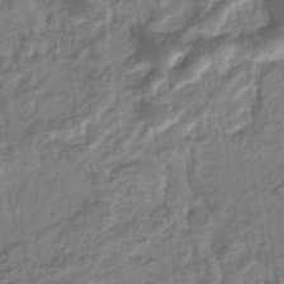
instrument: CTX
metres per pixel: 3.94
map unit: eHb
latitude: -36.0283
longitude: 77.1809
